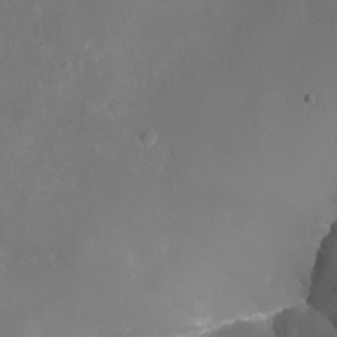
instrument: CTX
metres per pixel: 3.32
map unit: eHh
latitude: -6.9541
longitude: -77.1970
